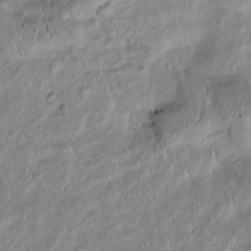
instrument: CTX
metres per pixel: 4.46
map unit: Htu
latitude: -0.8030
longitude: 172.0094
